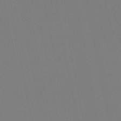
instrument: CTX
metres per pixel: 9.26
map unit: HNb
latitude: -46.8030
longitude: -42.9136
